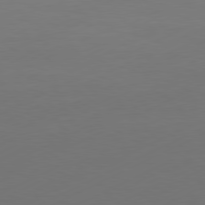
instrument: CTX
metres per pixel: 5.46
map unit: Ap
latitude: -81.2943
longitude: -84.2523
